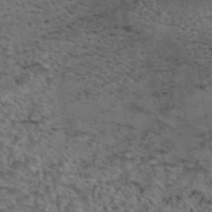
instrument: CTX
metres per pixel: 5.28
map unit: eAb
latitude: 43.7261
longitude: 104.0283
